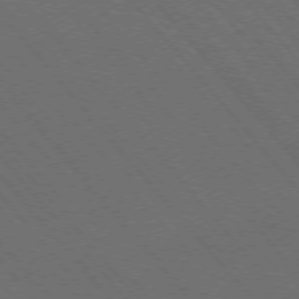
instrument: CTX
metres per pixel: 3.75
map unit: Hpe
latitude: -76.1795
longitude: -16.5546
